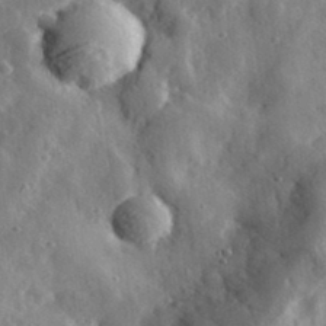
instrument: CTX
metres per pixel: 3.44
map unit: eHh
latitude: 34.9891
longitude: -80.7813
